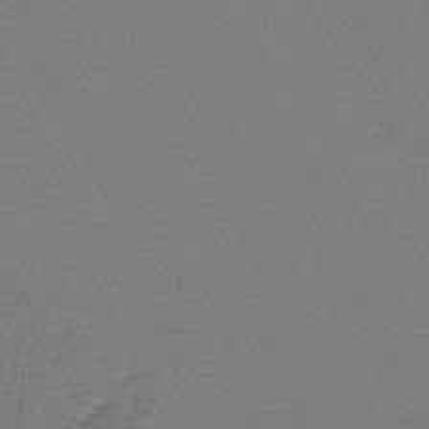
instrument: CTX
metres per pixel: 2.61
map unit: lHb
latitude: -45.5210
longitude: 59.1998
